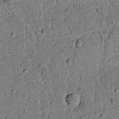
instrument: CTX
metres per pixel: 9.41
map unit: lAvf
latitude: 5.1592
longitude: 168.3495
